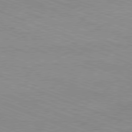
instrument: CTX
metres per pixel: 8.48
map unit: Ap
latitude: -81.4077
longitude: -73.8395
